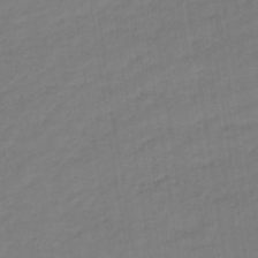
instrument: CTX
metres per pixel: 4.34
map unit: lHb
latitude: -41.1053
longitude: 70.8975
